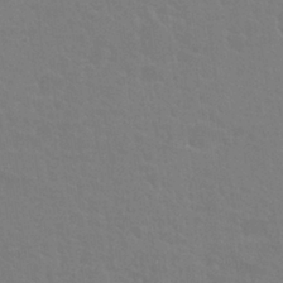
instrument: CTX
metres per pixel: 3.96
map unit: Nhu
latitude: 27.6316
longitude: -52.1767
